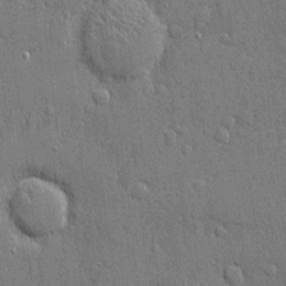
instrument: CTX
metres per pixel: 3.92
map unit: eHh
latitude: 5.2726
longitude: -75.4993
